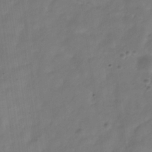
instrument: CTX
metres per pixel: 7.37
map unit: Hve
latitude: -32.5952
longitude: 92.6141
